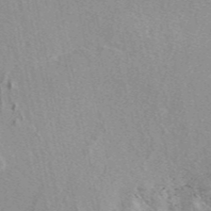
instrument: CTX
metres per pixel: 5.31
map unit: eAb
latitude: 46.9703
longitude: 114.2172
